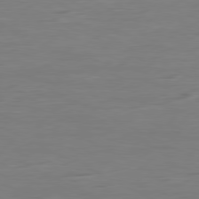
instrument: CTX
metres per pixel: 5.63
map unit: Ap
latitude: -80.8975
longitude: -61.1592
